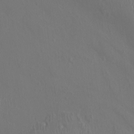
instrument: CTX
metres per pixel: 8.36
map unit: Ht
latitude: -3.0486
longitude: -18.2333
